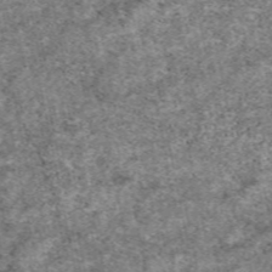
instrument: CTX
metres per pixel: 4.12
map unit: eAb
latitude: 50.1577
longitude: 109.4832
